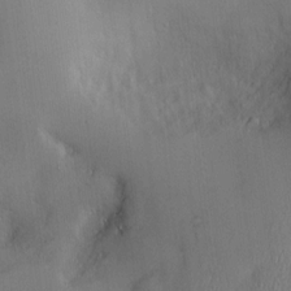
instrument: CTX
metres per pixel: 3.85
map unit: Hve
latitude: -11.2565
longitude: 173.7666
